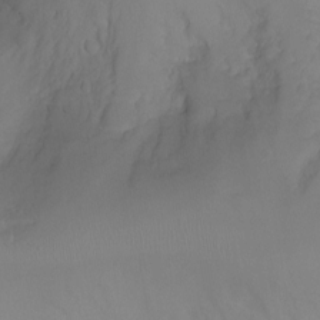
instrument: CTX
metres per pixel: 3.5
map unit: Nhu
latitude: -4.6707
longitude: -75.9906
